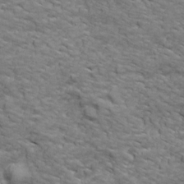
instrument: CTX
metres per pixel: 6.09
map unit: Ave
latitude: 18.2900
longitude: -132.4412
